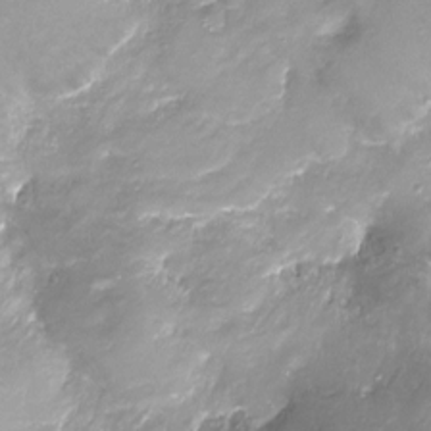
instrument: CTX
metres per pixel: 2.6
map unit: Ht
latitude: -16.4062
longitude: -43.7072
